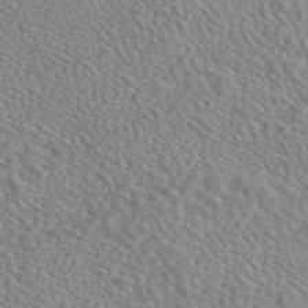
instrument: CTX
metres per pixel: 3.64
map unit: eAb
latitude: 45.3292
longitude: 113.3888
